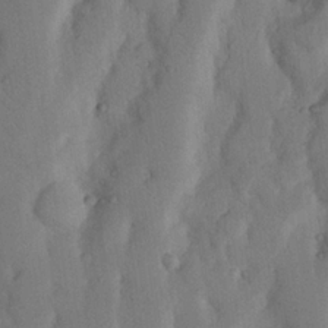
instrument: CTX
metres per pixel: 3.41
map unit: Nhu
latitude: 20.3468
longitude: -74.2334
